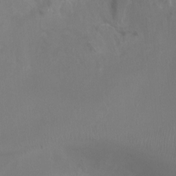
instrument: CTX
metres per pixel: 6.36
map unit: Ht
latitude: -4.6896
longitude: -24.5923
